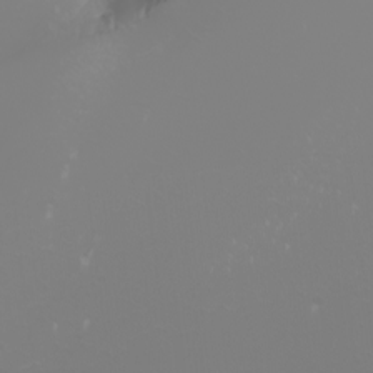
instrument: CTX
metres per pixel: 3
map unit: Nhu
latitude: -8.7085
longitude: -95.2348
